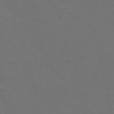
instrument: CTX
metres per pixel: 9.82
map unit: Nve
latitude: -57.2376
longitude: 52.5195
